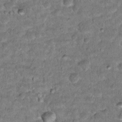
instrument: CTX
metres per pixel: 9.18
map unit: Hto
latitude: 16.1200
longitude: -35.7071
